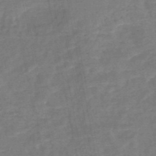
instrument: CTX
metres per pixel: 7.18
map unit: HNb
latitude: -48.8408
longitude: -39.1214
